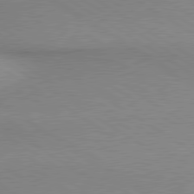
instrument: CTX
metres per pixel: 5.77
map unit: lApd
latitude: 80.0444
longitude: 167.1431
